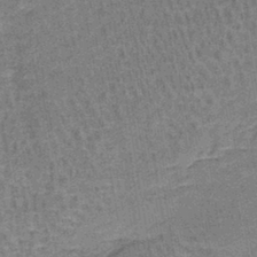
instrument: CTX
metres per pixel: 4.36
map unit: lHb
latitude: -40.8975
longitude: 57.7100
